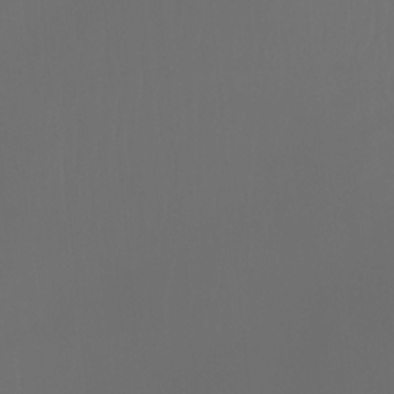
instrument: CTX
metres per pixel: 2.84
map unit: Nhu
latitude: -10.5196
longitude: -69.1592
